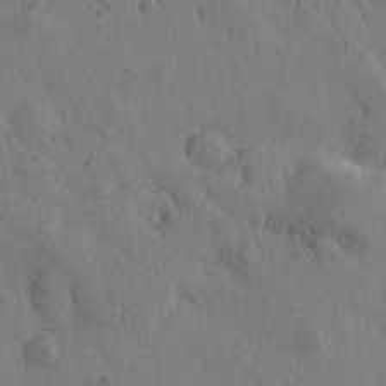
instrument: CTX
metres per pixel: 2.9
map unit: Htu
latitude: -0.2173
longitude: -175.8394
